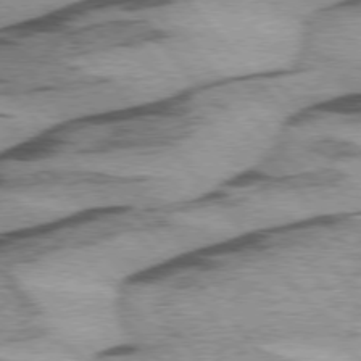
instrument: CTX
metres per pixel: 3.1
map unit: lApd
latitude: 75.2537
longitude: -77.5749
